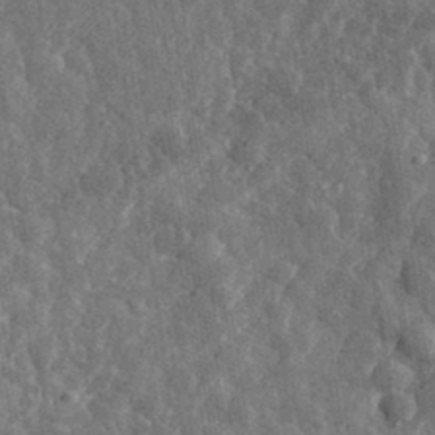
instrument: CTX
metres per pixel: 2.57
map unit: eHh
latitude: 34.1577
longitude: -79.7639
